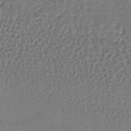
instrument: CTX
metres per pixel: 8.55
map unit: lHb
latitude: -37.2942
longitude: 59.6721
